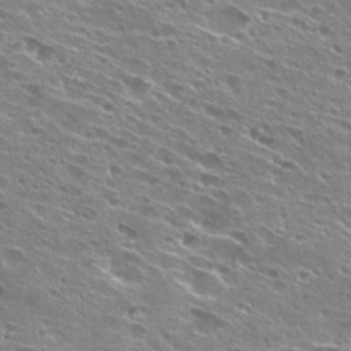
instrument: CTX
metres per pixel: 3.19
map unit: Hto
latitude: 28.1955
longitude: -44.4223
